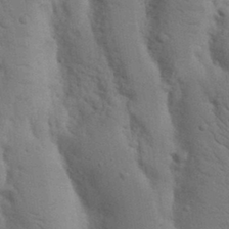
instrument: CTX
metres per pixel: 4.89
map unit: Nhu
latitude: 18.2522
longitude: -75.9339
